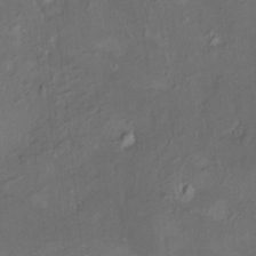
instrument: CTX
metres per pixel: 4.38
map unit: HNhu
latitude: 5.1970
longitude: 13.7856
